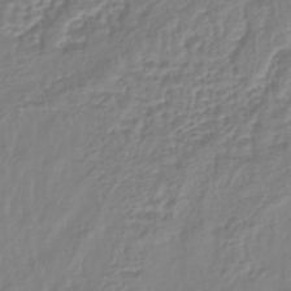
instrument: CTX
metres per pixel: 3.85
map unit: HNhu
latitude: -44.0094
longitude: 105.0486
